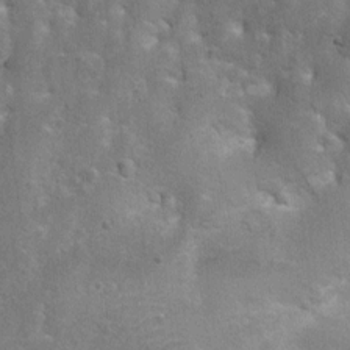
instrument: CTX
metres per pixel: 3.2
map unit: Ht
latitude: 4.1578
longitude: -21.3670
